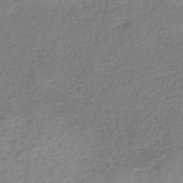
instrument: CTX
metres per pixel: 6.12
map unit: HNb
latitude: -35.4643
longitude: 52.1416
